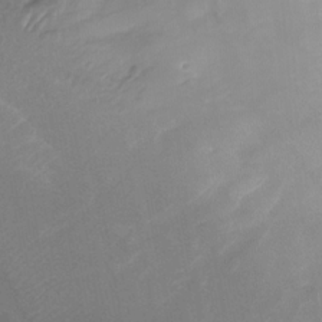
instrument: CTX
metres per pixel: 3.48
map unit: Aa
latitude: -13.2943
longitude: -67.0836
